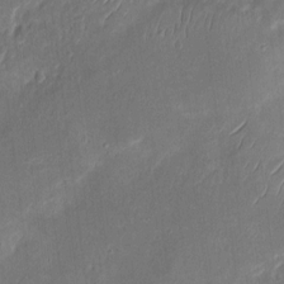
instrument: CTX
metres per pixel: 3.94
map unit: eHh
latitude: 8.2901
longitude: -73.7450
